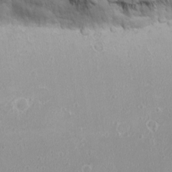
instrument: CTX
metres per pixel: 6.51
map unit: Nhu
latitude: -4.0661
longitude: -74.7813
